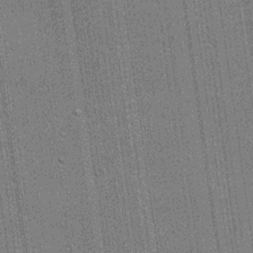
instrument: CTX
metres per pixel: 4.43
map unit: lHvf
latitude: 19.6505
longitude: 142.7841
